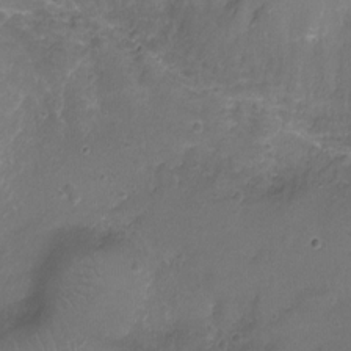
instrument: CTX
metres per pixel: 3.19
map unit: Ht
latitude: -9.3887
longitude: -20.0822
